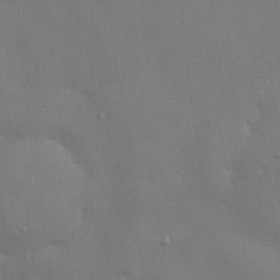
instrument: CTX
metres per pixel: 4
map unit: lHvf
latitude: 23.2726
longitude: 141.2754
